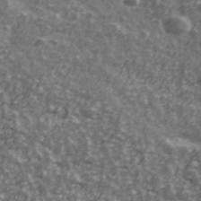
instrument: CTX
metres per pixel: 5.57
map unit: Ave
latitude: 42.2334
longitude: -113.2537
